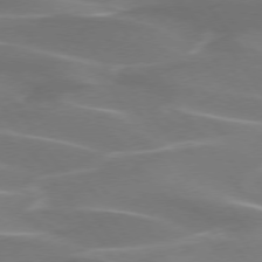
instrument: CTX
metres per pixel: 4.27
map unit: lApd
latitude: 74.5546
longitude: -61.9339
